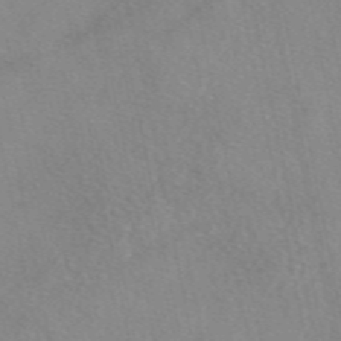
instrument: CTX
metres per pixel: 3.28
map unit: eAb
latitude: 48.5168
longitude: 111.3320
